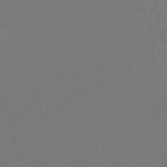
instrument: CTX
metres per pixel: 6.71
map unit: lHb
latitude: -50.4818
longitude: 81.2376
